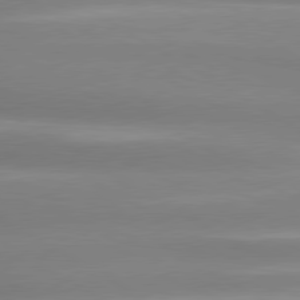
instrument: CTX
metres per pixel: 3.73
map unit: lApd
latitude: 80.3467
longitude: -137.7261
